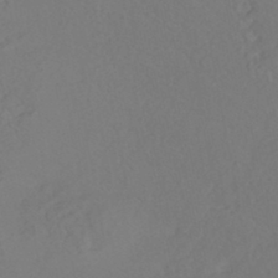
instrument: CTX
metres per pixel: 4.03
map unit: HNhu
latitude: -45.3699
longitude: 103.5399
